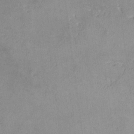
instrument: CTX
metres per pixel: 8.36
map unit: lHvf
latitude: -13.5210
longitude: -102.9513
